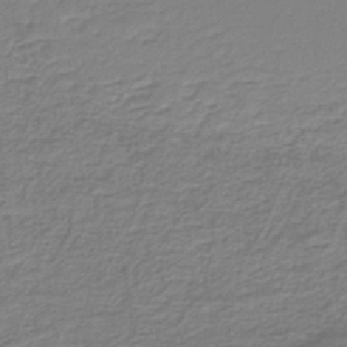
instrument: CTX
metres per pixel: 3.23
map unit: lHb
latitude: -40.9164
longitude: 51.7289
